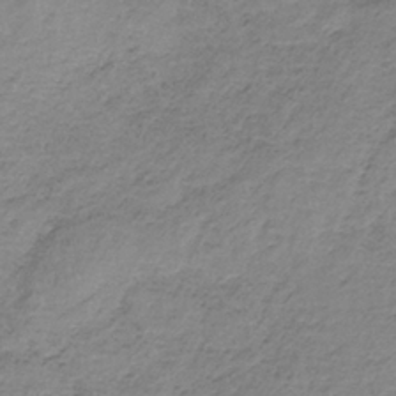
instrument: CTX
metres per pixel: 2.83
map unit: HNb
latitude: -33.6533
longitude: 60.6518
